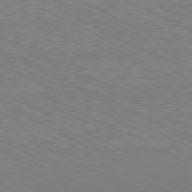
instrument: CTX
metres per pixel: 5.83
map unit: Hpe
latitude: -81.5966
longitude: 20.8219
